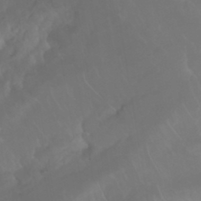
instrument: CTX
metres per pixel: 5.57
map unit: Nhu
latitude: 23.1214
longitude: -63.7261
